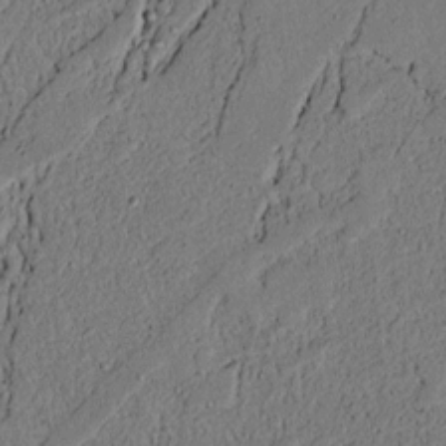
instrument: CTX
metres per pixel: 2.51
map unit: lAvf
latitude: 4.2333
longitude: 168.1039
